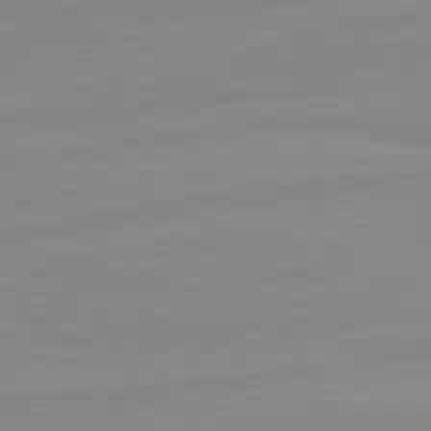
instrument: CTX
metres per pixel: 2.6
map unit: lApd
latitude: 80.5924
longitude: -176.4412
